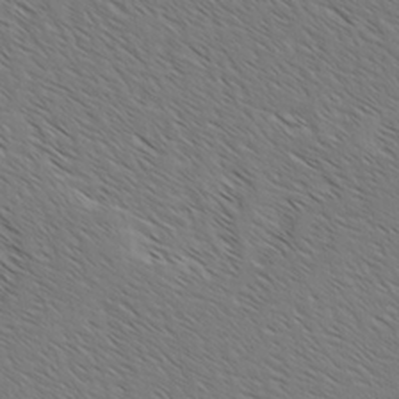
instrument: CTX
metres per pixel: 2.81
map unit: lAvf
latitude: -2.4440
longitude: -113.3482
